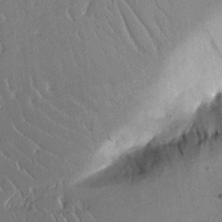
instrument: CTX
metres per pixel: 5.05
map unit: Aa
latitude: 12.6869
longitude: -126.5357
